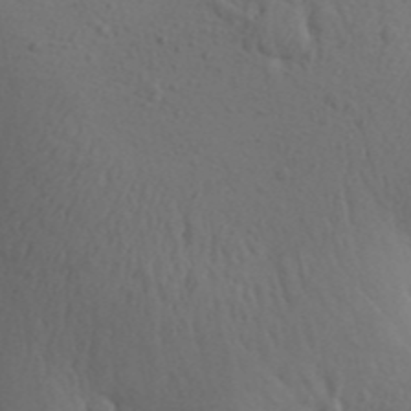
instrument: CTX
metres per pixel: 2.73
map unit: Aa
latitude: 30.2334
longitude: -146.3846
